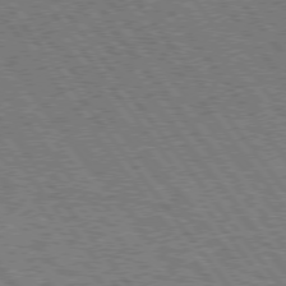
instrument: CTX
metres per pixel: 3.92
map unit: Hpe
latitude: 75.5371
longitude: -149.3104
